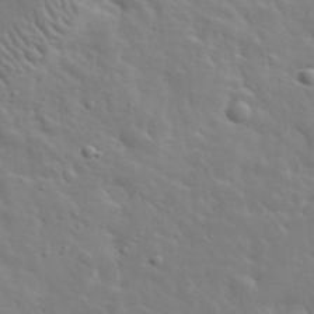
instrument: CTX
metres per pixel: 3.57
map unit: lHvf
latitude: 34.1200
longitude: -82.2522
